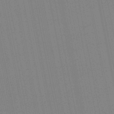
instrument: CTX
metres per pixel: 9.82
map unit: eHb
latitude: -49.1998
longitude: 67.2376
